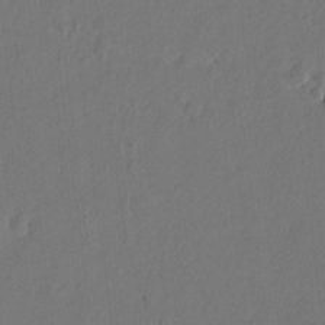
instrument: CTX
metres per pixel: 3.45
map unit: lAvf
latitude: 8.2901
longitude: 166.0472
